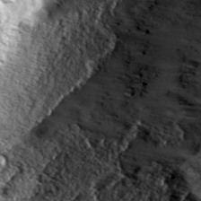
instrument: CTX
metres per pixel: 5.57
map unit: lHvf
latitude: 41.9906
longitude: -90.4412
